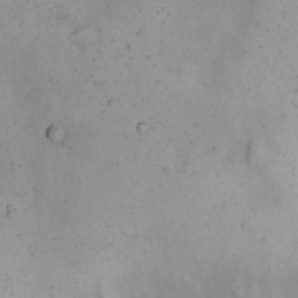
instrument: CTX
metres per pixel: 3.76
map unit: eHh
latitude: 22.2522
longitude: -65.8394
